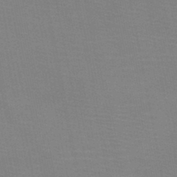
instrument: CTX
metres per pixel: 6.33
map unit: HNb
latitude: -46.3684
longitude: -47.4805
